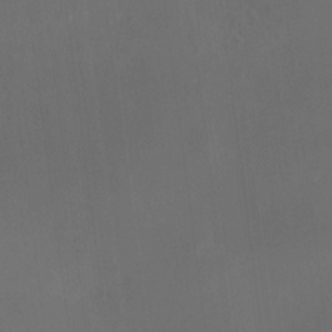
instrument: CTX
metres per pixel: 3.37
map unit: HNhu
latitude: 11.0270
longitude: 10.8219
